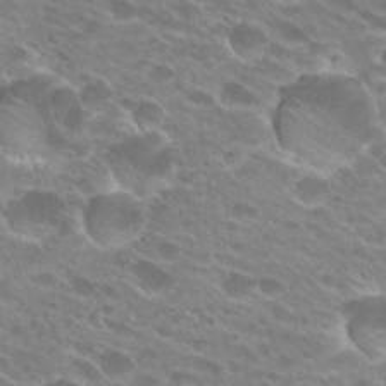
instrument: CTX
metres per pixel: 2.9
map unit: Hto
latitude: 26.0633
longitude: -42.3089
